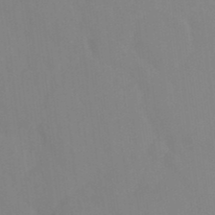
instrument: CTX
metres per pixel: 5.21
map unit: Ht
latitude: -15.0109
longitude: -56.0444
